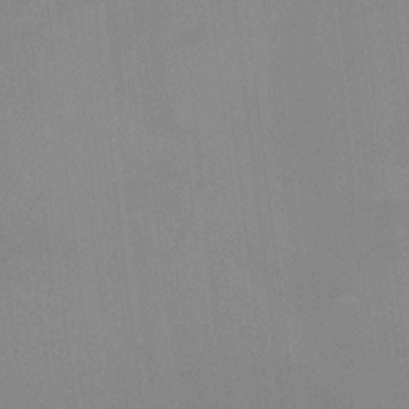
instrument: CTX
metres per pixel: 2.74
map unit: Ht
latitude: -1.3321
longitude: -20.3468
